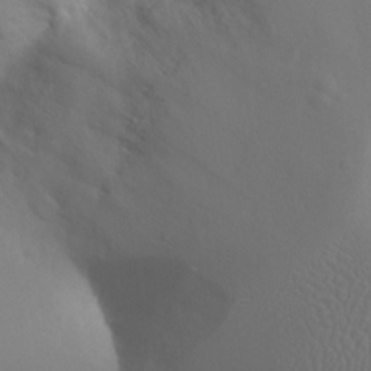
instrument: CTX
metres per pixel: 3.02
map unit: Nhu
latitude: 20.9892
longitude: -73.8017
